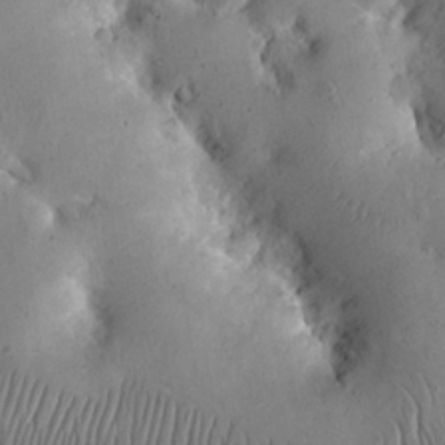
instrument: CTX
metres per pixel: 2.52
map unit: eHh
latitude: 24.2333
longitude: -66.7624
